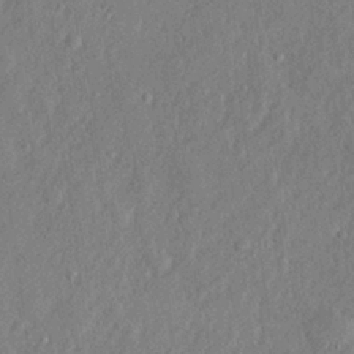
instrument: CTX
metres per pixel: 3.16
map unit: lHvf
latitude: 22.8380
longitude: 144.4629
